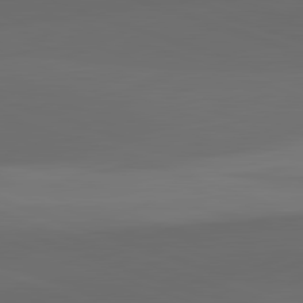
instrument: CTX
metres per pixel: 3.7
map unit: lApd
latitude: 82.2333
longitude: 134.0472
